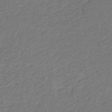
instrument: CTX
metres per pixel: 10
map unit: eHb
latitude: -30.2550
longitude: 66.8786
